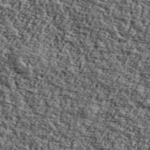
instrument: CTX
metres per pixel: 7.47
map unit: Ave
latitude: 43.4049
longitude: -110.7435
